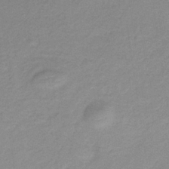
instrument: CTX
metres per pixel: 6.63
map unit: HNb
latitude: -33.2943
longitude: 56.5007
